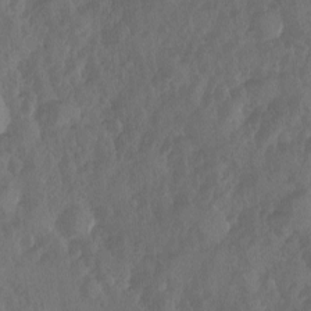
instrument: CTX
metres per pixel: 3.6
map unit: Ave
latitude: -10.3306
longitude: -118.3845
